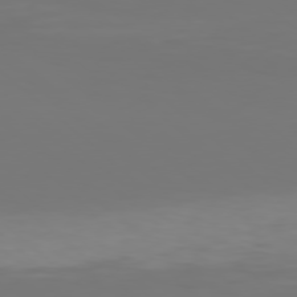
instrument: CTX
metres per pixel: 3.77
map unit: Hpe
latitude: 77.7449
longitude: -135.5938
